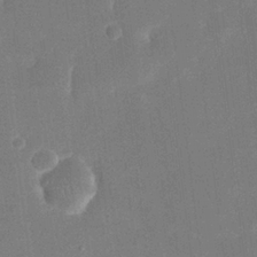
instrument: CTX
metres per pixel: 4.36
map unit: eHh
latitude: 19.8583
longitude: -69.1970
